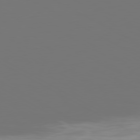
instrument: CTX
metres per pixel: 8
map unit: Ap
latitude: -80.5385
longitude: -59.7261
